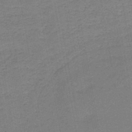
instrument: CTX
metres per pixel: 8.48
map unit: HNb
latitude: -45.3132
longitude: 52.3306
